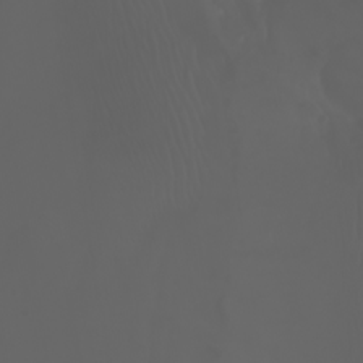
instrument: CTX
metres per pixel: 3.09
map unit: Nhu
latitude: -7.6155
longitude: -84.4979
